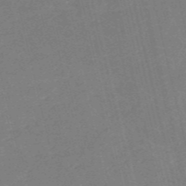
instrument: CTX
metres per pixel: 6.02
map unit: HNb
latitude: -55.5210
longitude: -42.8758
